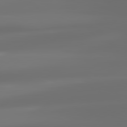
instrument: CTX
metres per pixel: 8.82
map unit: lApd
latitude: 81.5371
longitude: -144.9325
